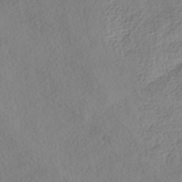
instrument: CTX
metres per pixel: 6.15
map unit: HNhu
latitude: -39.8800
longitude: 101.4832
